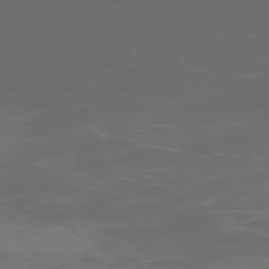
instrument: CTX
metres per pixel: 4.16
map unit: Hpe
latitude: -73.2565
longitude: 5.4832
